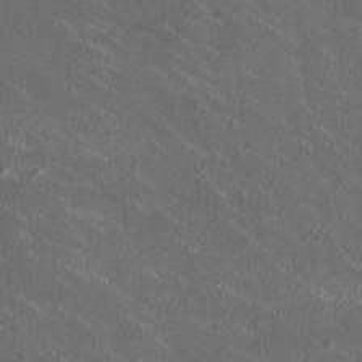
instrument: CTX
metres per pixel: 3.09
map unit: HNhu
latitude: 1.0458
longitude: -2.4412
